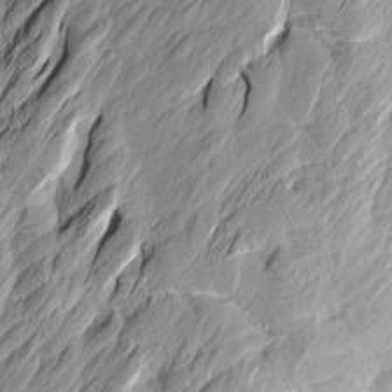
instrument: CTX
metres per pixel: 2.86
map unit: Htu
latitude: -3.4832
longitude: -175.7639
